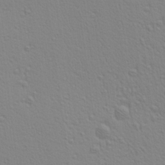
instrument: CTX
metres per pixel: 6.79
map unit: Aa
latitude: 21.6505
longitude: -139.0269
